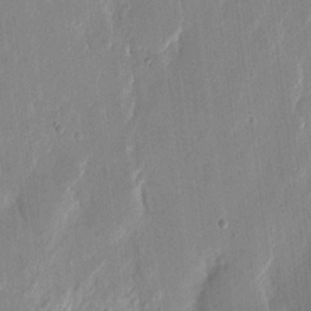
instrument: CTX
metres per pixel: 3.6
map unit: eHh
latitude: 13.8206
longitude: -69.4238
